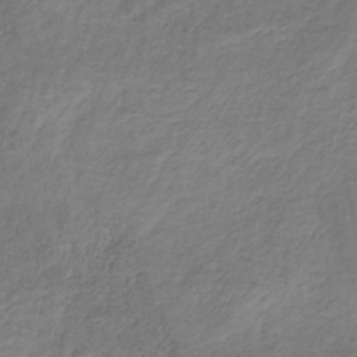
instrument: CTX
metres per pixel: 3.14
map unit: HNb
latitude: -32.7652
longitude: 56.1606
